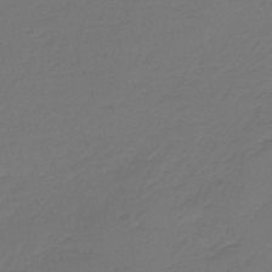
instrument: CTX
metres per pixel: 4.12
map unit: lHb
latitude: -43.2753
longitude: 63.4832
